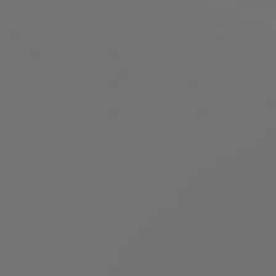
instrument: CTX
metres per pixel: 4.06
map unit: Hpe
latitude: -73.6911
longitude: 5.1998
